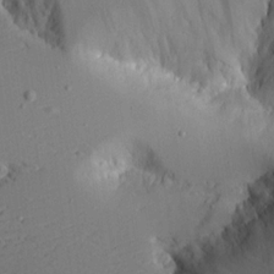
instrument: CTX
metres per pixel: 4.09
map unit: Aa
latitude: 17.8017
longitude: -126.2712
